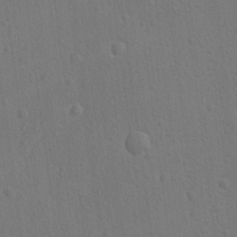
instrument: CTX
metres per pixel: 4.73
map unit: lAvf
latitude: -9.5210
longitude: -120.2334
